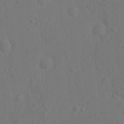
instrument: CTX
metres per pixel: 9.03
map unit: Nhu
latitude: 11.6316
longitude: -28.0255
